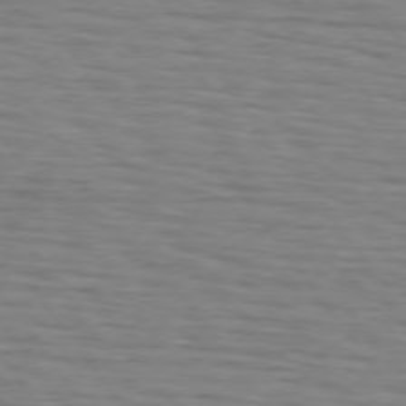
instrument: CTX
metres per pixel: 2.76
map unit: lApd
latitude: 74.9325
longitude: -71.7261
